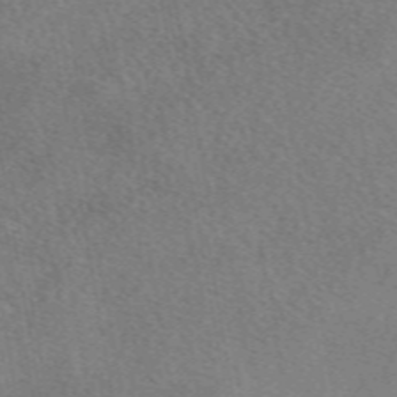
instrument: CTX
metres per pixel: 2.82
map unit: eAb
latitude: 49.5560
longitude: 110.7274
